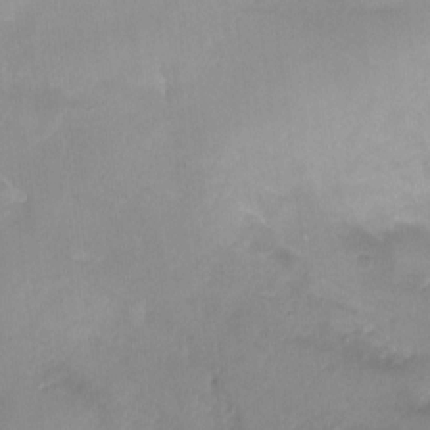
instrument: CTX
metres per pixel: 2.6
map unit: Ht
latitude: -9.9367
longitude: -27.7261
